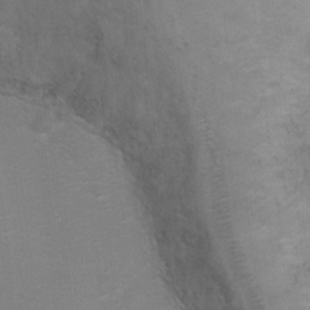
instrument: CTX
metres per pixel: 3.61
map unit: Ht
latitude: 2.0633
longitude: -25.8205
